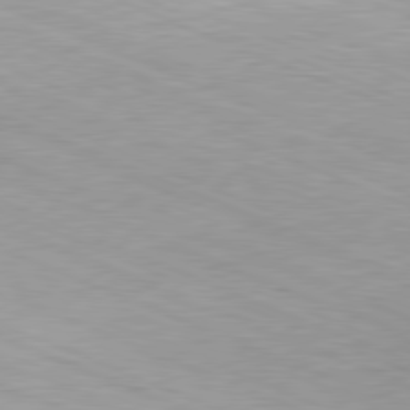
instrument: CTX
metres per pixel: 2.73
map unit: Hpe
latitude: -81.8800
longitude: 15.1054
